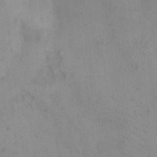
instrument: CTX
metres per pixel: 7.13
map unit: Hto
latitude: 6.7813
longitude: -62.6869
